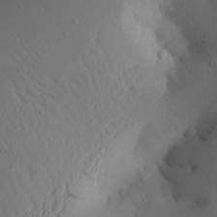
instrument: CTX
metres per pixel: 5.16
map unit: Aa
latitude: 22.6301
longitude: -145.8961
